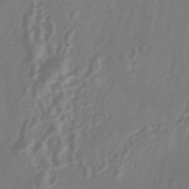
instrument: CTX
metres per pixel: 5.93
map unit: HNhu
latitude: -43.4454
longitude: 91.3699
